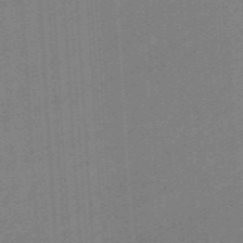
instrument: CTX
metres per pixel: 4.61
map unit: eHb
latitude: -44.7274
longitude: 87.5777
